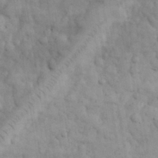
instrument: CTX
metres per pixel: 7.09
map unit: eHh
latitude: 32.3278
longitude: -70.7813
